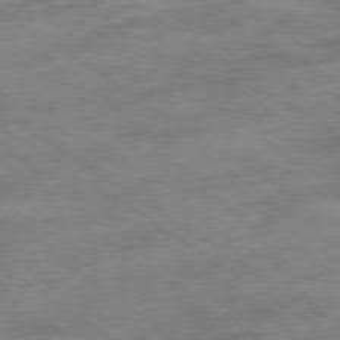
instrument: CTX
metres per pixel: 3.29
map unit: Ap
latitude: -79.5210
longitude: -48.5546
